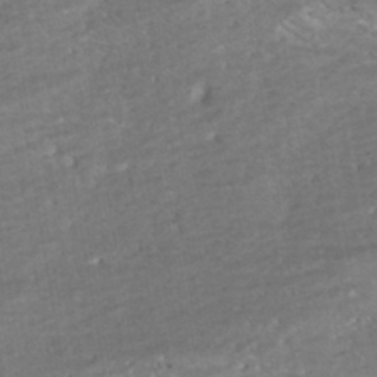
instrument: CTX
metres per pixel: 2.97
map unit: ANa
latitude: -43.2753
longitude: 108.0472
